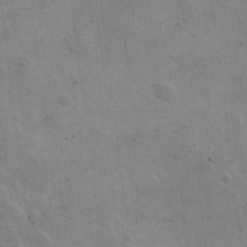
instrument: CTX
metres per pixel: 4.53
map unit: Hto
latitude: 5.7450
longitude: -61.9906
